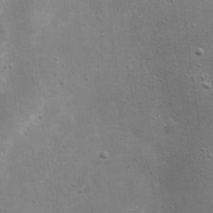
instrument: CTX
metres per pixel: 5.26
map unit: eHh
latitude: 21.6694
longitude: -67.3292
